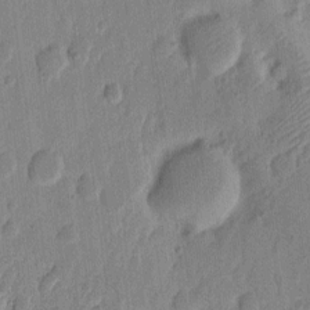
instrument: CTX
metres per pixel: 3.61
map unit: eHh
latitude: 6.8758
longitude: -71.1592
